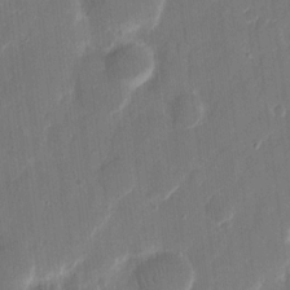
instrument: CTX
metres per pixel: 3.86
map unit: eHh
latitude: 12.5924
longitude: -72.6680
